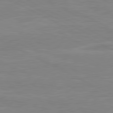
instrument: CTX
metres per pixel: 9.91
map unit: lApd
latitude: 80.8002
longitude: 170.2740
